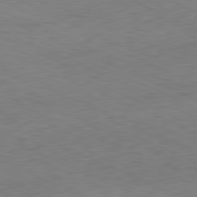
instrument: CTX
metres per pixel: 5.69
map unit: Ap
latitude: -81.5777
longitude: -81.6316
